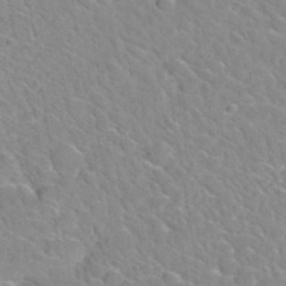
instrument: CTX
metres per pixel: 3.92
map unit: Hto
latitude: 35.0836
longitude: -48.5924
